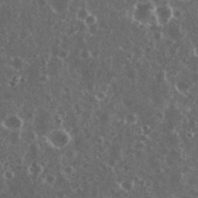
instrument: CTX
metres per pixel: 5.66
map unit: eHh
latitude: 34.9891
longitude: -59.5182
